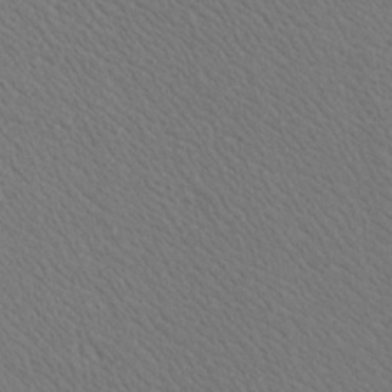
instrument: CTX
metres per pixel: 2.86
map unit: Ave
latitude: 21.1592
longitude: -139.4048
